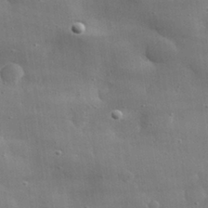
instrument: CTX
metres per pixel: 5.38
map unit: lHvf
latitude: 31.0648
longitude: -89.2915
